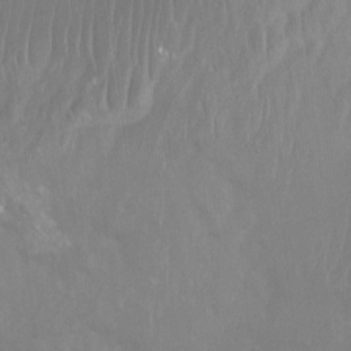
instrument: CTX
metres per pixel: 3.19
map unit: Nhu
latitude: -12.4629
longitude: -65.9340
